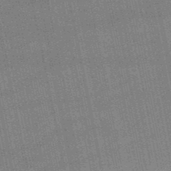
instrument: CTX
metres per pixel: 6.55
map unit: lHb
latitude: -49.1431
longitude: 74.0850
